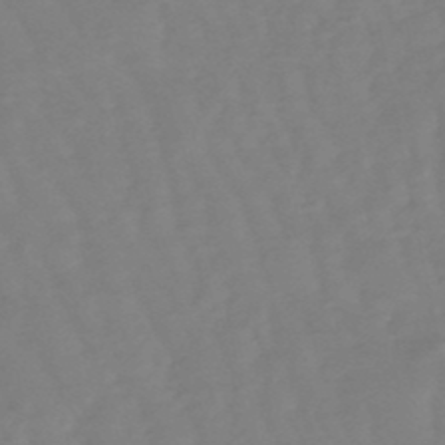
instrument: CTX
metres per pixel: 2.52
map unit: eHb
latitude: -49.3510
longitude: 77.6533
